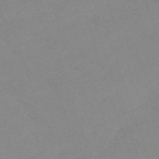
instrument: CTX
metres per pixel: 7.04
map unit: eHh
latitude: -64.6330
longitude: 52.5951
